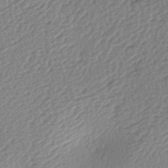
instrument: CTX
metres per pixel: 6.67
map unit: lAa
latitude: -2.6140
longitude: -127.1592
